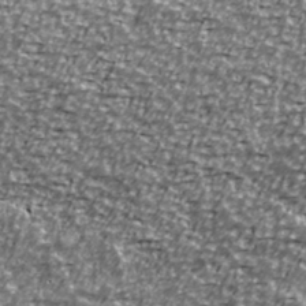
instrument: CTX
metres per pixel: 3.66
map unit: Ave
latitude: 41.1592
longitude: -114.1199
